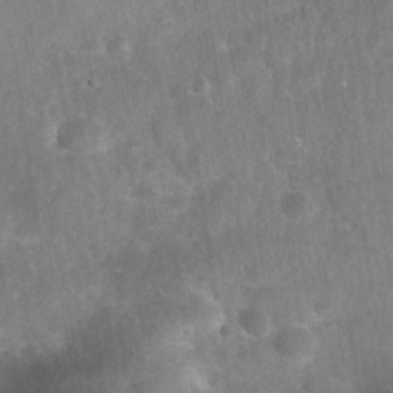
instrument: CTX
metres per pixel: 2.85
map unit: Nhu
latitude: 27.6505
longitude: -64.0255
